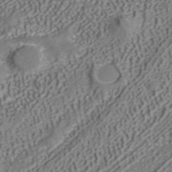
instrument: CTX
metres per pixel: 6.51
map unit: ANa
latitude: 41.6127
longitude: 34.7652
